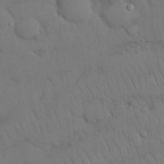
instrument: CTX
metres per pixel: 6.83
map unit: Nhu
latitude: 26.8569
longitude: -69.4427
